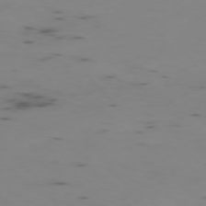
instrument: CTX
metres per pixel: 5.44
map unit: Ap
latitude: -76.0850
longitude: -67.1592
